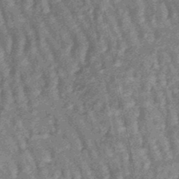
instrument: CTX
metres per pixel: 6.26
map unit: lHb
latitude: -47.5399
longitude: 78.6896
